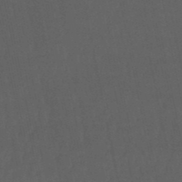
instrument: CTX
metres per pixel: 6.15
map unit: eHb
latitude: -50.5952
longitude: 72.4062
